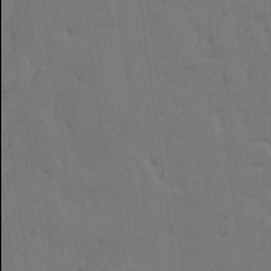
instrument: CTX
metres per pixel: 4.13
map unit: lHvf
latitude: 23.8772
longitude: 142.0094
